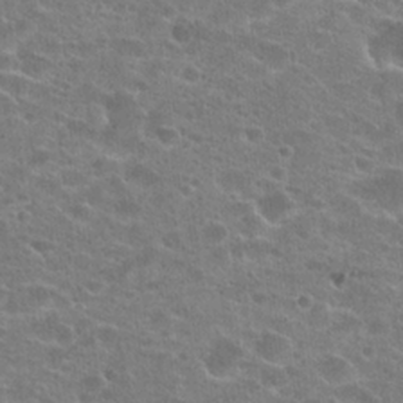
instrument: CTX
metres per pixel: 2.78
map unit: Hto
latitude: 23.6127
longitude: -44.1766
